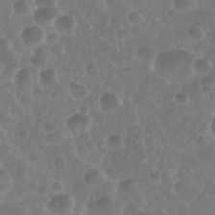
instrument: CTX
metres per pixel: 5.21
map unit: Nhu
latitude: 28.9136
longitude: -55.8016
